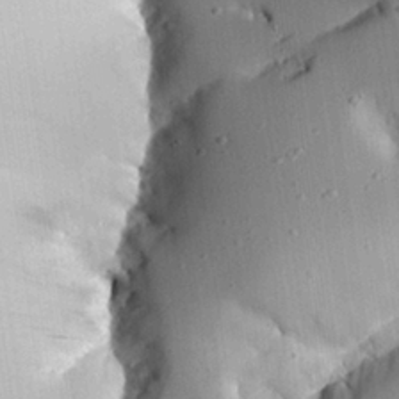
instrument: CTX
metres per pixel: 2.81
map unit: Aa
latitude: 25.9150
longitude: -130.4034
